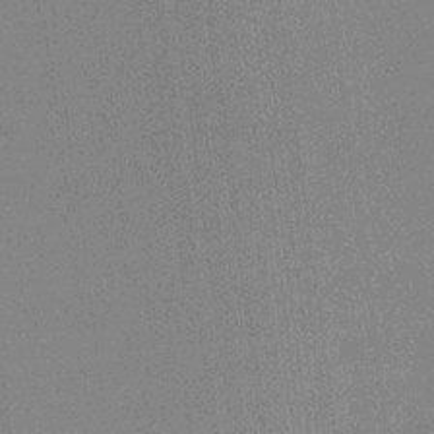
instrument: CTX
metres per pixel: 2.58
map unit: lHb
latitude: -31.7477
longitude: 66.1795
